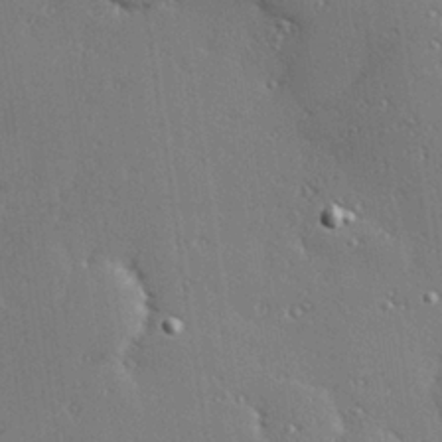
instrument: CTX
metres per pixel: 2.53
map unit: Hve
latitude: 27.1592
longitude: -92.0444
